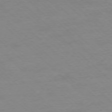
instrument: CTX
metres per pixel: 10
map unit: Ap
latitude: -77.8044
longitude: -85.1025
